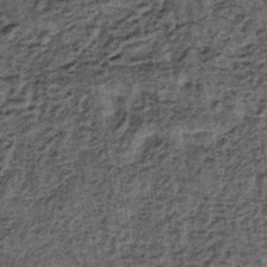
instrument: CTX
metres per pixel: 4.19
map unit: lHb
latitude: -39.5399
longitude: 64.6519
